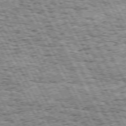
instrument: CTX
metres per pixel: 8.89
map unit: Hpe
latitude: 72.2901
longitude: -124.7246
